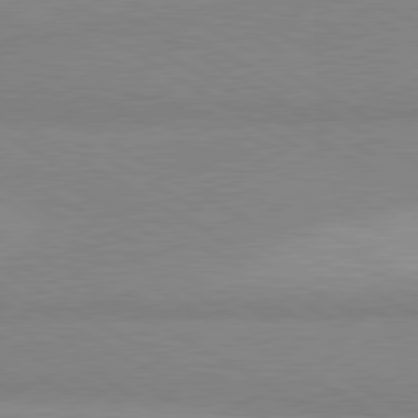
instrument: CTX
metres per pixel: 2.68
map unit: lApd
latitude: 80.4790
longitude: -178.7624
